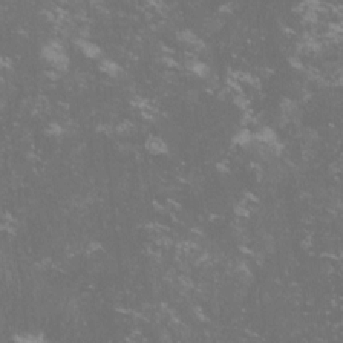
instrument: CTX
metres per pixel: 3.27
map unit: lHvf
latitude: -13.9556
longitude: -99.7260
